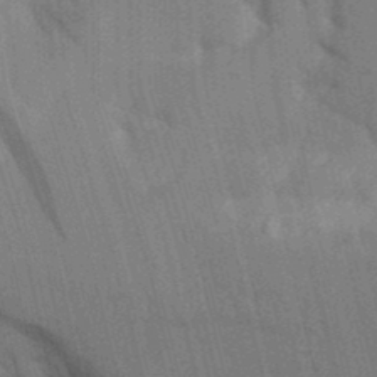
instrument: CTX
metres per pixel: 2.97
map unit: Aa
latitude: 9.8583
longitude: -126.9136
